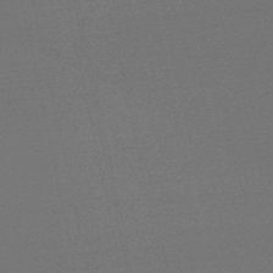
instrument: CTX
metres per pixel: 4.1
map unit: eHb
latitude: -50.5007
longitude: 71.8800
